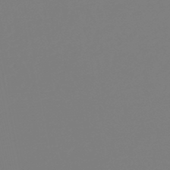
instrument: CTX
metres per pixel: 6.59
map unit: eHb
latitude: -49.7289
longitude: 84.8408
